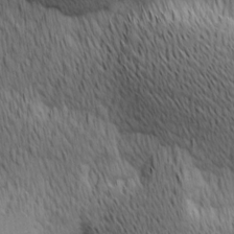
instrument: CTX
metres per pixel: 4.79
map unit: Ave
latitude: 11.9339
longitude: -107.1403
